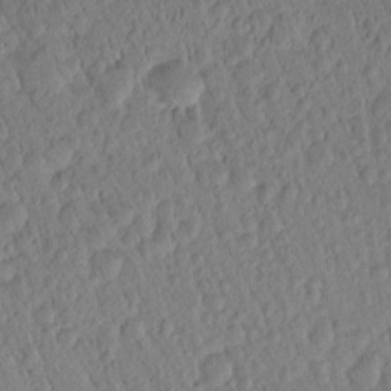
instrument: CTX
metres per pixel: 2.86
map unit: Htu
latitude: -1.4833
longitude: 171.6722
